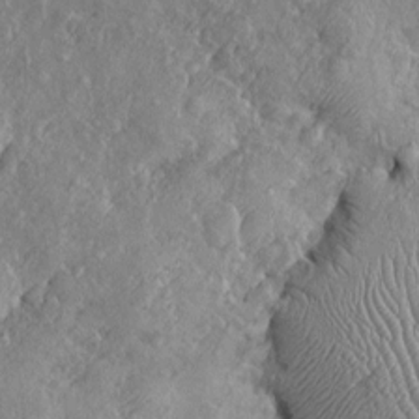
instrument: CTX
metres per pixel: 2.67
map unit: Htu
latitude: -6.8408
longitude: 153.5588
